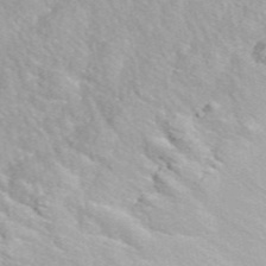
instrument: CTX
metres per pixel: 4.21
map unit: eAb
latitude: 48.8002
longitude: 119.0486
